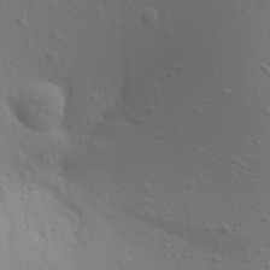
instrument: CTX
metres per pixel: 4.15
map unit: Aa
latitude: 20.2901
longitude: -143.1025
